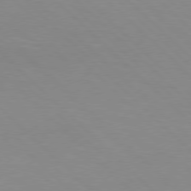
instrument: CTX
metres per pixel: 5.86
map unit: Hpe
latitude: 77.4804
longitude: -161.0080
